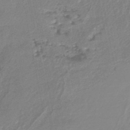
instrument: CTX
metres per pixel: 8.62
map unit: lHb
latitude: -44.0283
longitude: 78.0472
